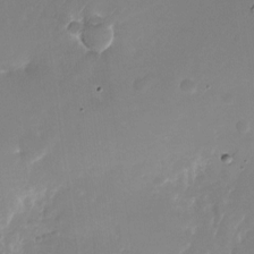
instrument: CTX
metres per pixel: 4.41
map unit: Nhu
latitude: -26.6329
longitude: -71.4237
